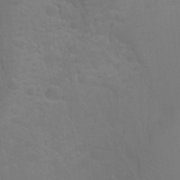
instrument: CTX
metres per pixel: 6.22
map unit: Ht
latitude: -10.1984
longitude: -38.1011
